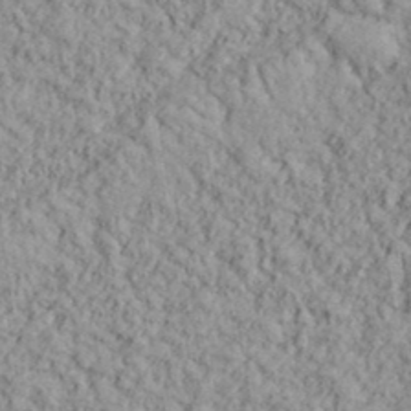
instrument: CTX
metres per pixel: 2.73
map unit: lHvf
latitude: 38.5735
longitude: -90.7246
